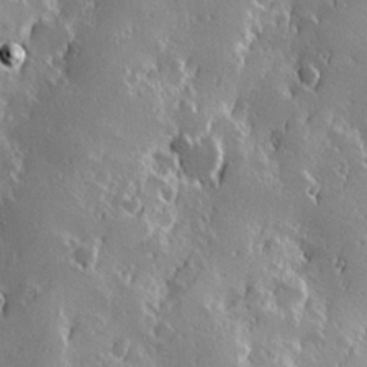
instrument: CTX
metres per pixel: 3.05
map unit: Hve
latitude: 23.8205
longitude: 146.2550
